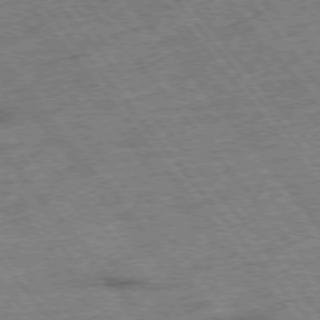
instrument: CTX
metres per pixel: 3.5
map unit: Hpe
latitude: -75.8801
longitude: -21.7261
